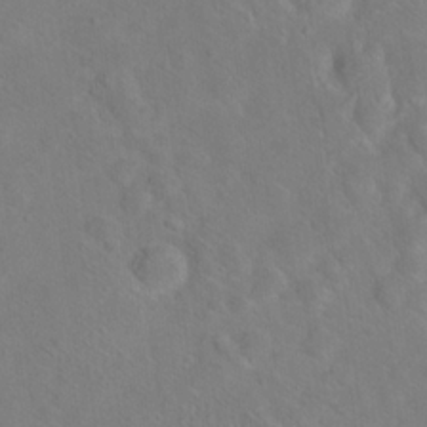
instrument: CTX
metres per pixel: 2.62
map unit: Hto
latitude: 18.1577
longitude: -39.4804
